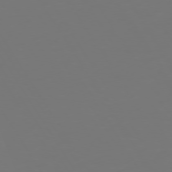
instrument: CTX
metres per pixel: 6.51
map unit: Hpe
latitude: 73.1593
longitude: -122.1956
